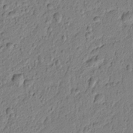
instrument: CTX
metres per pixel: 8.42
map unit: lAvf
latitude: 5.9906
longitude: 165.6911
